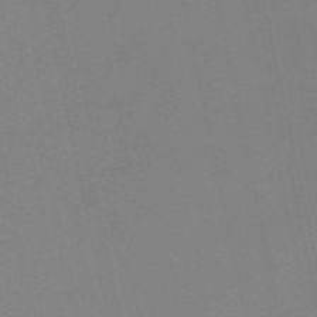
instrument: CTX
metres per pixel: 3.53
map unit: eHh
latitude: -53.3698
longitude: -24.6301
